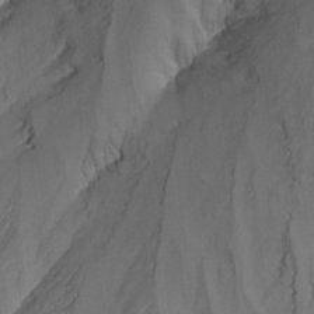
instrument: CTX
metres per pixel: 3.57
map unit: Nhu
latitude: -15.5399
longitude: -53.9150
